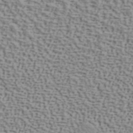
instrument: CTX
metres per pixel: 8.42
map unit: ANa
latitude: 40.7813
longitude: 29.7478
